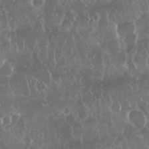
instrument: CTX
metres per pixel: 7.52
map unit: Nhu
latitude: 28.8758
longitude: -63.7828
